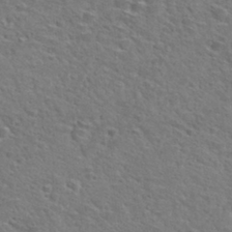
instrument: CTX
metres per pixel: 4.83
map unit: Hto
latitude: 30.1956
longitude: -48.8569
